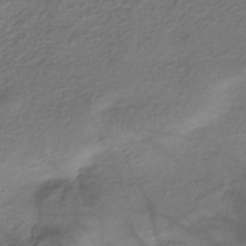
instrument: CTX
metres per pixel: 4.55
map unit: eHh
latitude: -42.6518
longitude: 117.4265
